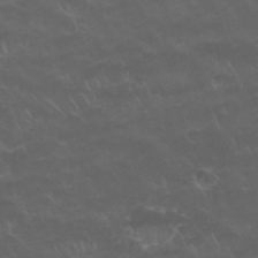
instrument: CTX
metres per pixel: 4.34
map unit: Nhu
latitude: 26.4223
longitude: -53.1214
